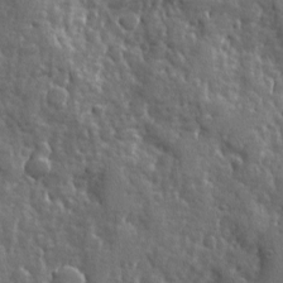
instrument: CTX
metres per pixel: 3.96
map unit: Ave
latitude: -7.6344
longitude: -117.5182
